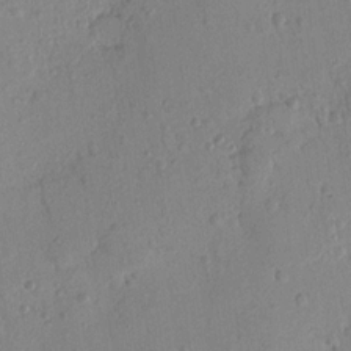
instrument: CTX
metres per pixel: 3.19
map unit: Nhu
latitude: 15.9906
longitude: -78.8191
